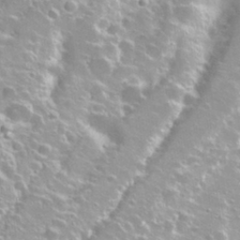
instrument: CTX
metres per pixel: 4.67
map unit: Nhu
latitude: 28.2144
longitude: -51.1214
